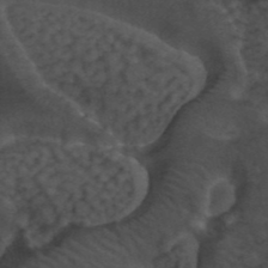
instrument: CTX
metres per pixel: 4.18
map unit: ANa
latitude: 44.1011
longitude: 24.7085
